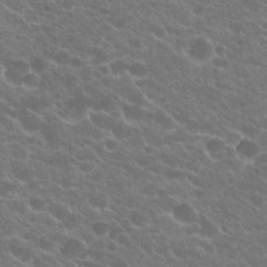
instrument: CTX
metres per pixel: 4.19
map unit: Hto
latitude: 24.0444
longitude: -35.7827
